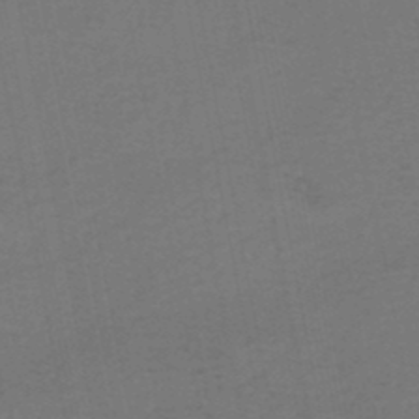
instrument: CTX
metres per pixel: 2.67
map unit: HNhu
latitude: -48.7463
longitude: 100.4628
